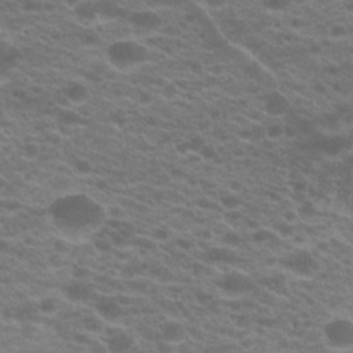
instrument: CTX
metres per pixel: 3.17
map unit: Hto
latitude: 21.8206
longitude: -37.3104
